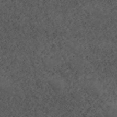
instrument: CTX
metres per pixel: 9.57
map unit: ANa
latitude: 44.6302
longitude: 37.5588
